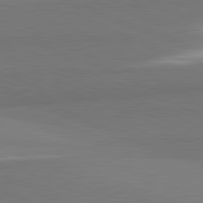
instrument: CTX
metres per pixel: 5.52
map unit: lApd
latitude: 82.1011
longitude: 149.4077
